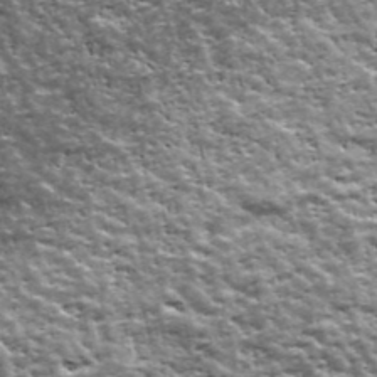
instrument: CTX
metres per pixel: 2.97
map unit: Ave
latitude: 42.8380
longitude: -111.9717
